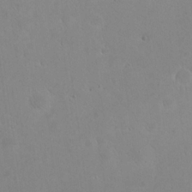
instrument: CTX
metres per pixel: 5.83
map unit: eHh
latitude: 22.6679
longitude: -58.0822
